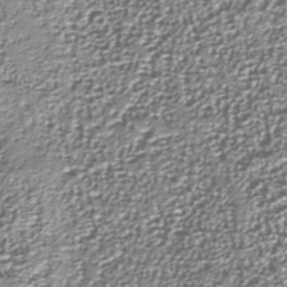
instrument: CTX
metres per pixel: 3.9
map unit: Nhu
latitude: -37.8611
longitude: -82.3278
